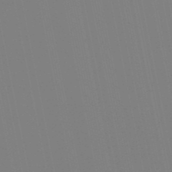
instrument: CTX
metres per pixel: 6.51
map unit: lHb
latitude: -49.4077
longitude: 75.2754
